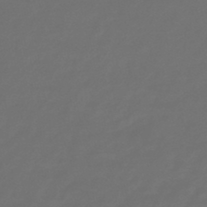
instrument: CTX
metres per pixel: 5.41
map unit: lHb
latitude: -43.7477
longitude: 69.6532
